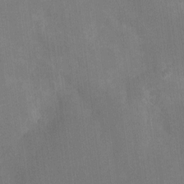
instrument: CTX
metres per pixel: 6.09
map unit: Ht
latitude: -12.4629
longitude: -24.2711
